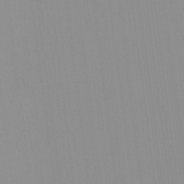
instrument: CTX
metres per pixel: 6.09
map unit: HNhu
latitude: -1.2943
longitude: -5.7450
